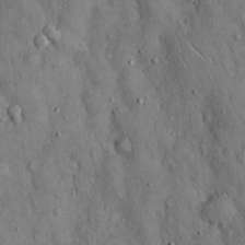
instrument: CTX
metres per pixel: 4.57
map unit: Hto
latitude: 14.6680
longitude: -58.3656
